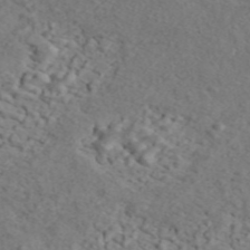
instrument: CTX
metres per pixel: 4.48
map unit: ANa
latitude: 44.7813
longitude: 21.5210
